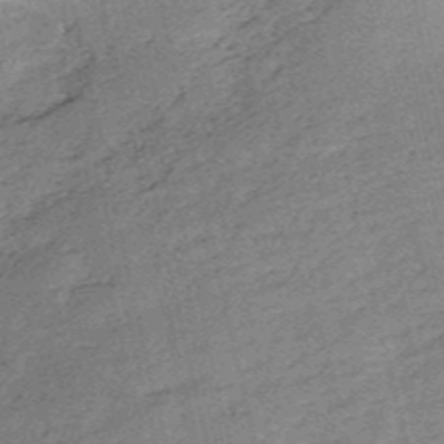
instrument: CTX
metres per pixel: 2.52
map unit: HNb
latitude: -53.5777
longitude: -40.2144
